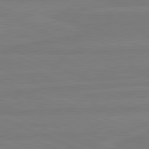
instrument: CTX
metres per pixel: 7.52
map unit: lApd
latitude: 81.6316
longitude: -179.0270
